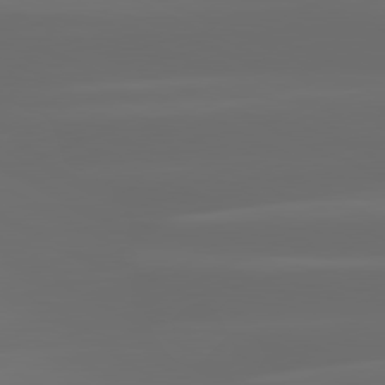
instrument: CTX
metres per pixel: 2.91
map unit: lApd
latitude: 80.9136
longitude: -137.7828
